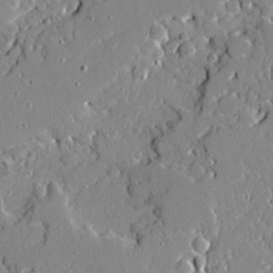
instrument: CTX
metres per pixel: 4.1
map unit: Ave
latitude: 19.0836
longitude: -127.9339
